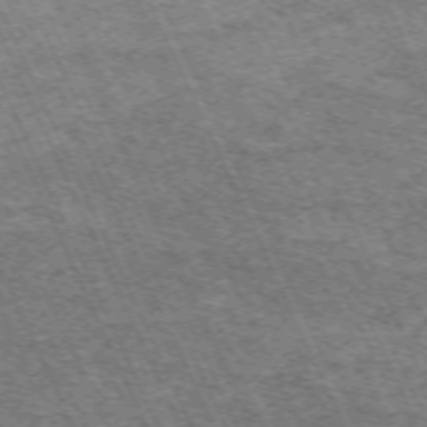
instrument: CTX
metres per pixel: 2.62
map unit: Hpe
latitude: -70.6708
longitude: 10.9353
